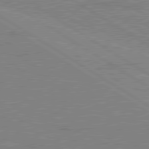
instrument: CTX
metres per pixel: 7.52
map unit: lApd
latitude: 80.3656
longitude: 123.4833
